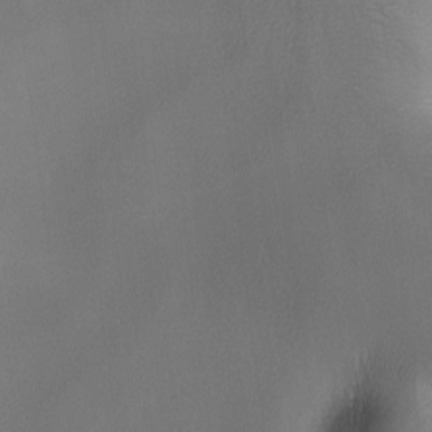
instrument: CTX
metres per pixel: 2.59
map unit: lAa
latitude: -6.8030
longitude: -122.0444
